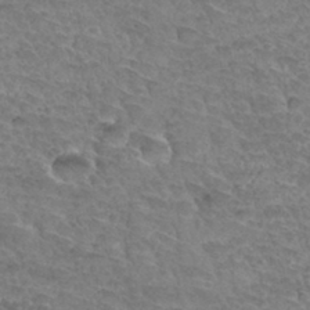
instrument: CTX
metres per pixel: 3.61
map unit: Hto
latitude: 33.7828
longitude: -45.9528
